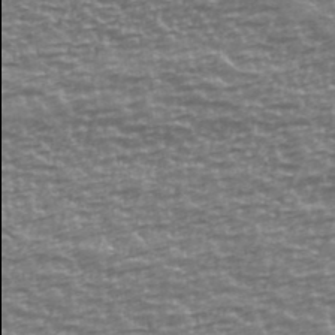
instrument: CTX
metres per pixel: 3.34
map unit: Ave
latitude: 40.4223
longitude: -113.9906
